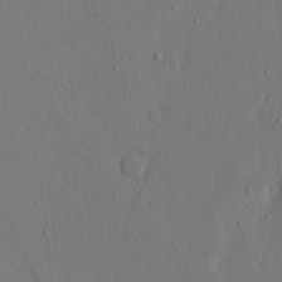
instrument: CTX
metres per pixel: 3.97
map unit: eHh
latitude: 16.3089
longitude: -70.1389
